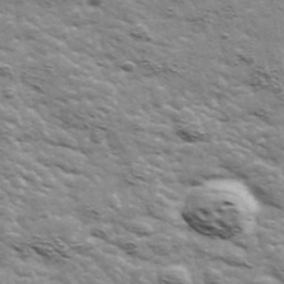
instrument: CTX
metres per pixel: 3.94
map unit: Ave
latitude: 41.8583
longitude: -109.0458
